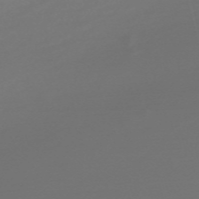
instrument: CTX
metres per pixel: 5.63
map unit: Nve
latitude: -59.1998
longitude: 56.4251
